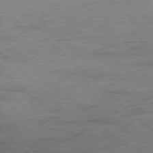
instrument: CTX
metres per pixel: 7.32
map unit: Ap
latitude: -77.4076
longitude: -93.7638
